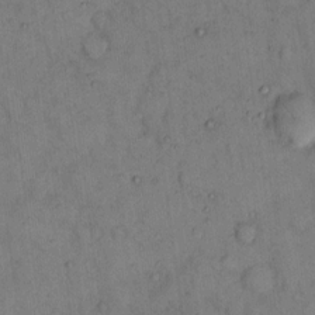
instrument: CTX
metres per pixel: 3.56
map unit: eHh
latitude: 12.8002
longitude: -62.8569
